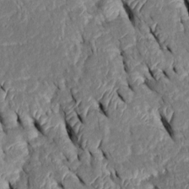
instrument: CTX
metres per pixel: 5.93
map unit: Htu
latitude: 0.4790
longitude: 149.0487
